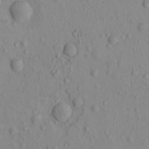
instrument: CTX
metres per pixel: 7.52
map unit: eHh
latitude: -0.8219
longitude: 18.0850
